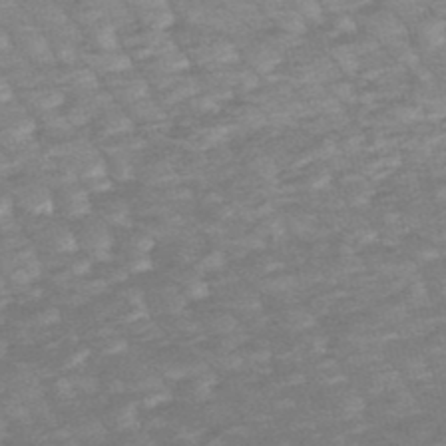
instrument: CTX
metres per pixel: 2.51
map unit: lHb
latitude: -48.0850
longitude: 83.1620
